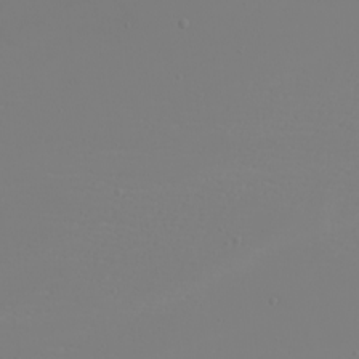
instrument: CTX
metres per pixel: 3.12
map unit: eHh
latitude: -5.6533
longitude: -84.3278
